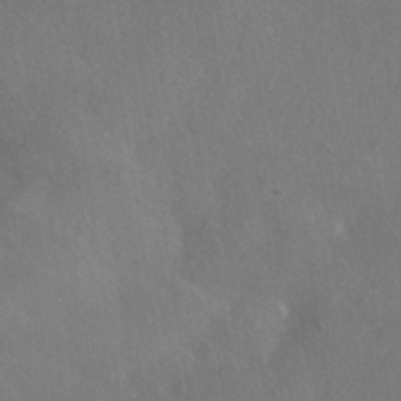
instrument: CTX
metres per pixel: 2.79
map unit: HNhu
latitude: -40.6896
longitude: 97.3699
